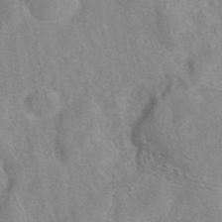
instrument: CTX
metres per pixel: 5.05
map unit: eAb
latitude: 41.3103
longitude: 105.4832
